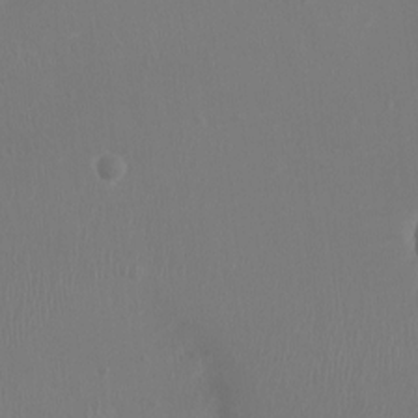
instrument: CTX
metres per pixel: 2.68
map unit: Ht
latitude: -2.1794
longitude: -16.1578
